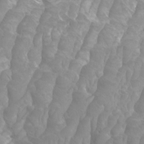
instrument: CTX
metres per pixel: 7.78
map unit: Htu
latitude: -9.6722
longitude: -75.5371
